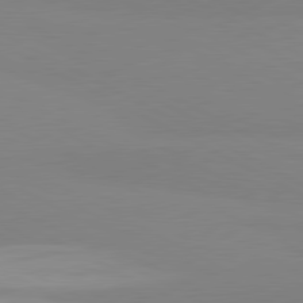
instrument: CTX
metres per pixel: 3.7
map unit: lApd
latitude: 80.7624
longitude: 179.5588
